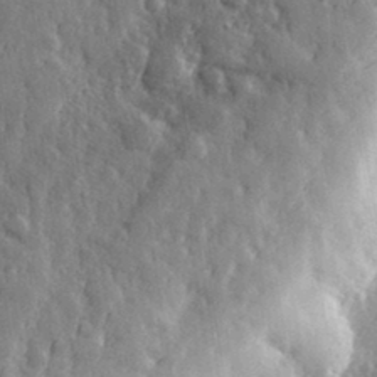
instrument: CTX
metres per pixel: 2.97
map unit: eHh
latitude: 32.3845
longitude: -80.2522
